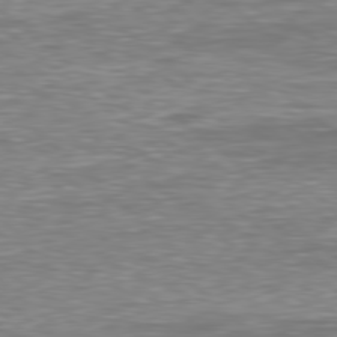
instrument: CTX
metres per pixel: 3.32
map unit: Hpe
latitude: 78.5168
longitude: -123.3860
